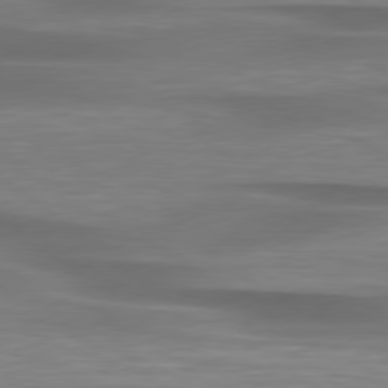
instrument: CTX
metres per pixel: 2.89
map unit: lApd
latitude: 79.4994
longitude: -87.9150
